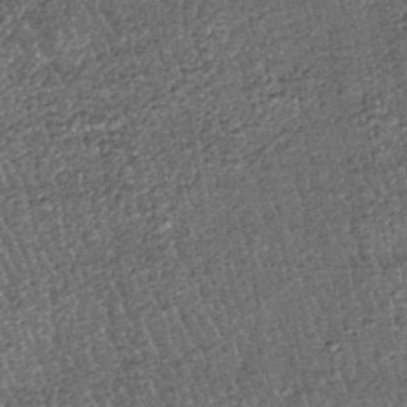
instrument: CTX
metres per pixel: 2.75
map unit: lHb
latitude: -39.7666
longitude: 65.5021
